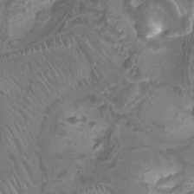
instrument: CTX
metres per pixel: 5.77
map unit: Nhu
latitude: -7.7477
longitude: -93.7449
